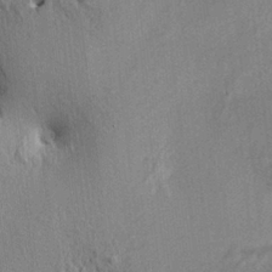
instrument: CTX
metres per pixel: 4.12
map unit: HNhu
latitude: 14.0255
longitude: 10.2928
